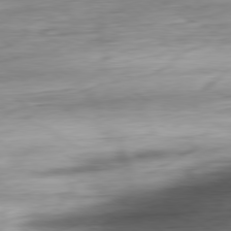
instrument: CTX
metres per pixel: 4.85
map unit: Ap
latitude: -80.3118
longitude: -69.5560
